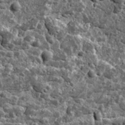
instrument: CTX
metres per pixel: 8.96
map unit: Ave
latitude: 17.7828
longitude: -134.9891
